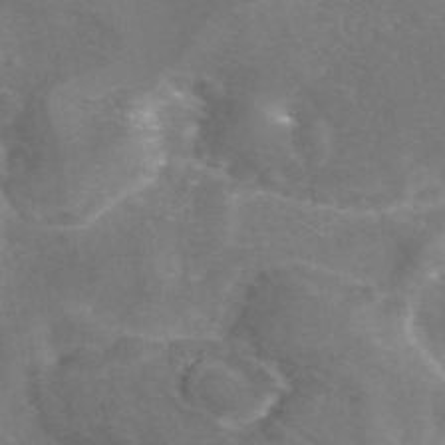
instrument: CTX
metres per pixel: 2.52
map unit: eAb
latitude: 45.6694
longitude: 120.4062
